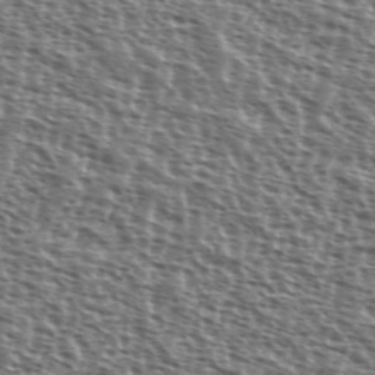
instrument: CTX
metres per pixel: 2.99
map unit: Ave
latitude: 38.3089
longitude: -111.6883
